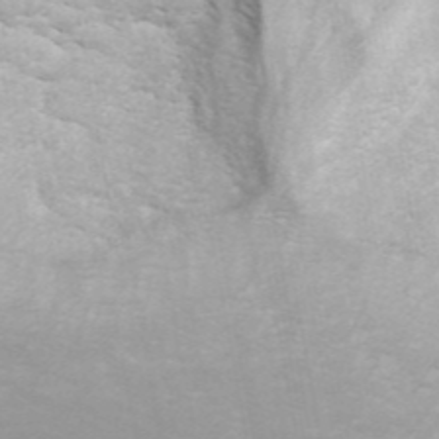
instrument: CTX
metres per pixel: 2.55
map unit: ANa
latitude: 44.9702
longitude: 27.7099
